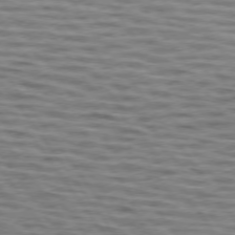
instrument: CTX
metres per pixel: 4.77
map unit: lApd
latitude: 74.4223
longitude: -53.4616
